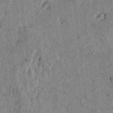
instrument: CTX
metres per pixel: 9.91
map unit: lAvf
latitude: 4.2333
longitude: 158.5006
